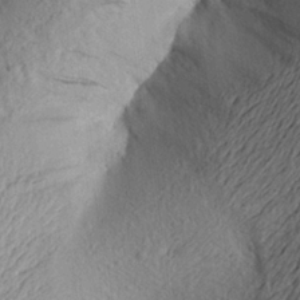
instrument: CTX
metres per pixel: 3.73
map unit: Aa
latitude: 23.6505
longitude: -149.7261
